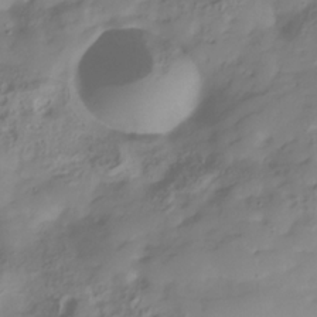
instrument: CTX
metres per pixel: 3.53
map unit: Hve
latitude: -31.0108
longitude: 89.8044
